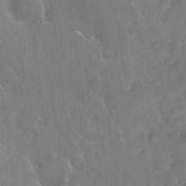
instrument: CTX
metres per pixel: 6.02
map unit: Nhu
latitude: -29.2565
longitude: -80.0255
